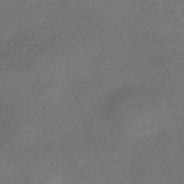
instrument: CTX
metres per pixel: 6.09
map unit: HNhu
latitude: -42.7463
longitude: 90.1228
